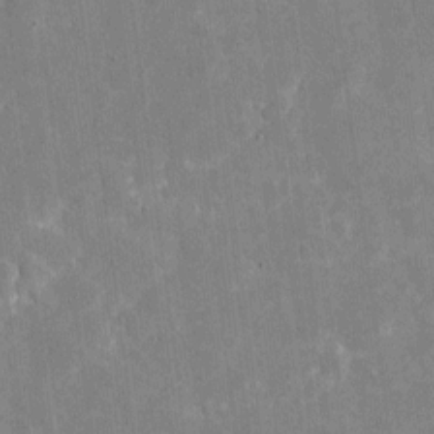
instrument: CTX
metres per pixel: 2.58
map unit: eHh
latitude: 4.6301
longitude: -66.9891
